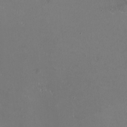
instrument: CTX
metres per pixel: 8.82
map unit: HNhu
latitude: -2.0849
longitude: -0.9891
